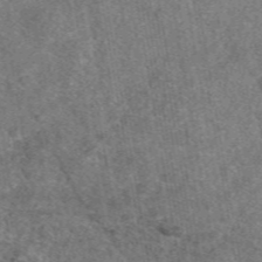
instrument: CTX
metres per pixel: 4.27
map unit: eAb
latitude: 48.0633
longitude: 109.1242
